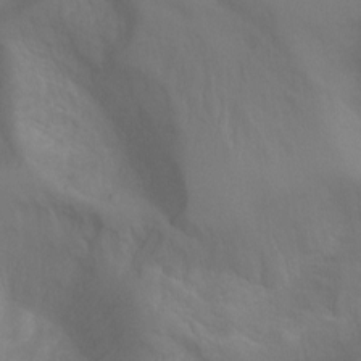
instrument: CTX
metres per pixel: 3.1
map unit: Hto
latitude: -7.4832
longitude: -51.6505
